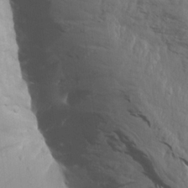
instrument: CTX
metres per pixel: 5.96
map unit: Aa
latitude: 14.4223
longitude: -143.3104
